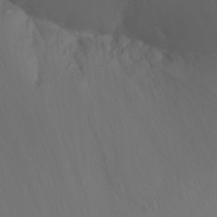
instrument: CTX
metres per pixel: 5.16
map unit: Ht
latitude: -6.6329
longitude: -34.8569
